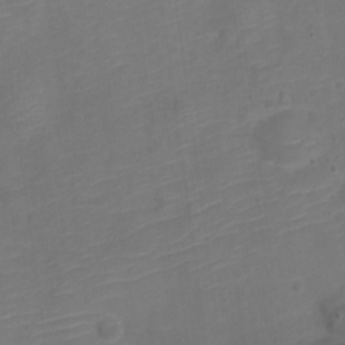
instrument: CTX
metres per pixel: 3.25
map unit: Nve
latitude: -21.5966
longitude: 106.6141
